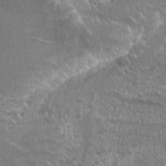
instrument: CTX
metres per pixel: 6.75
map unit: Hto
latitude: 21.5749
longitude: -43.4049
